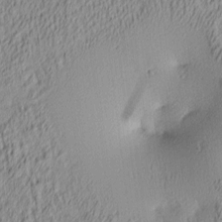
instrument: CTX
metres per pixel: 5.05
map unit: lAa
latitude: 4.1011
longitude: -115.6882
